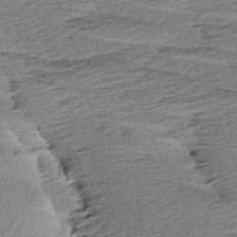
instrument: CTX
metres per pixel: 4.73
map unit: Aa
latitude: 6.5735
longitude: -137.7639
